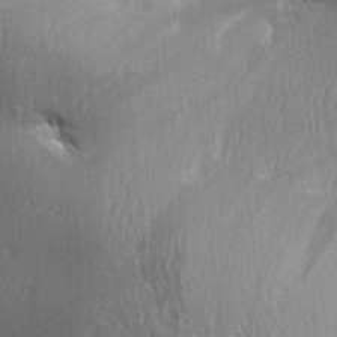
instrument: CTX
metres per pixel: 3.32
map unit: Aa
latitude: 30.6302
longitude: -135.2537
